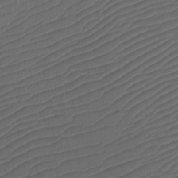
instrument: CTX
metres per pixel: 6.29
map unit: Htu
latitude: -11.2754
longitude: -72.2711
